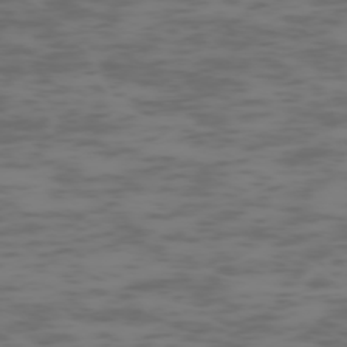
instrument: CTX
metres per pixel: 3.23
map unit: Hpe
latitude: -73.5588
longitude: 6.0283
